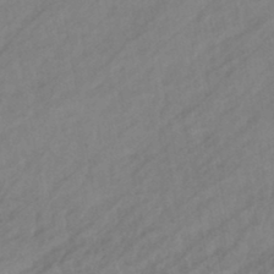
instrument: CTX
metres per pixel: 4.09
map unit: eHb
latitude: -43.2375
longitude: 85.4454
